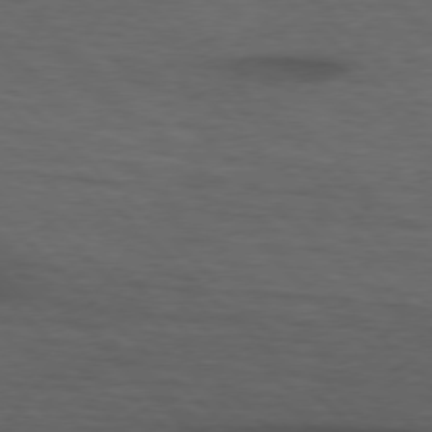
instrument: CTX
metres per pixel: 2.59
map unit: lApd
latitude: 75.6316
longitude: -83.4426
